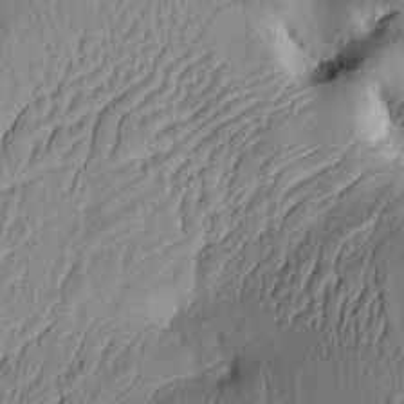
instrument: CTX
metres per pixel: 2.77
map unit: Aa
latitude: 7.9717
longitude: -128.3656
